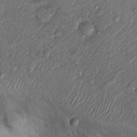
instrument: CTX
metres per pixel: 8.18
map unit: Nhu
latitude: 13.0081
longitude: -28.5546
